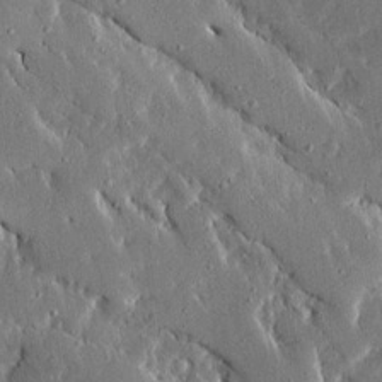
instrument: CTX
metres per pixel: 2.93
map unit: Ave
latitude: 16.1578
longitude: -139.1970
